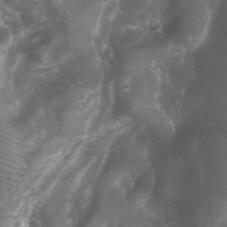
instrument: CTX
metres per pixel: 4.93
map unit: Nhu
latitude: 28.8947
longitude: -66.2144
